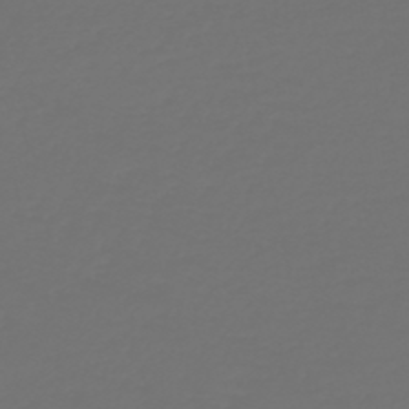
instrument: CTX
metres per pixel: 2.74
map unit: HNb
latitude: -47.4454
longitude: 56.4629
